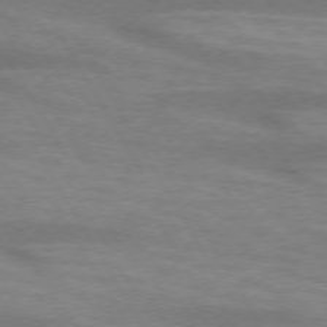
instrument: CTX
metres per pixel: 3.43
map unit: lApd
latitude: 73.5183
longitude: -55.8583
